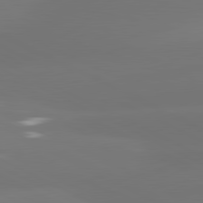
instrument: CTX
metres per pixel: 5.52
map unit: lApd
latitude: 81.3482
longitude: -164.2334
